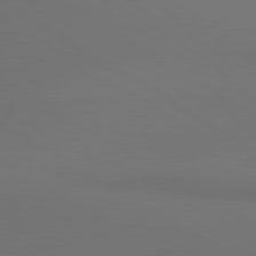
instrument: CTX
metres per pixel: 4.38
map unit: lApd
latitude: 81.3482
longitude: 153.0864
